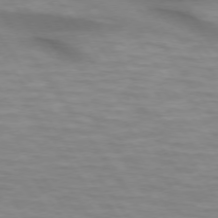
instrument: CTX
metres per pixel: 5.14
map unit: lApd
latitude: 74.4034
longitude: -59.1025
